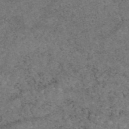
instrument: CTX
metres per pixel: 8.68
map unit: eAb
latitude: 47.6694
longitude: 116.1794
